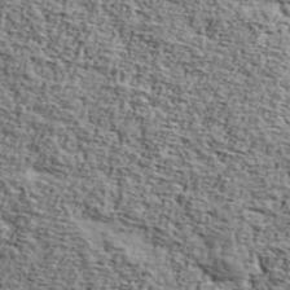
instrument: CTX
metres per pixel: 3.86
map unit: Ave
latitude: 42.8191
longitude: -110.1767
